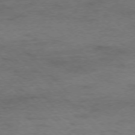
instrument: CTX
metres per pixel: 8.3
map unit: Ap
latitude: -77.5210
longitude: -89.1970
